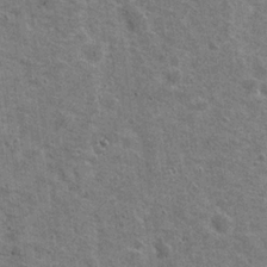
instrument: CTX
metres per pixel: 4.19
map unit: Nhu
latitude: 19.8205
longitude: -30.4790
